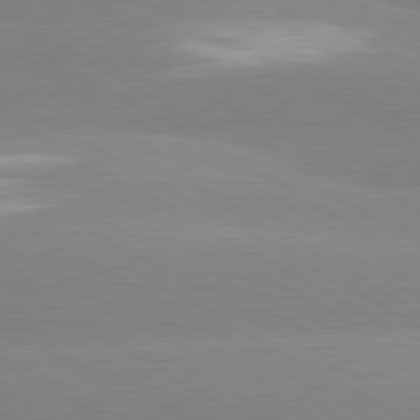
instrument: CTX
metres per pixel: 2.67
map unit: lApd
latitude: 80.5924
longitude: -152.6491
